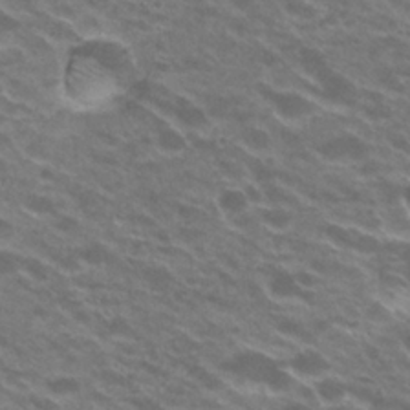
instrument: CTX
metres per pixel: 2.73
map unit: Hto
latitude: 23.8961
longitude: -37.1026
